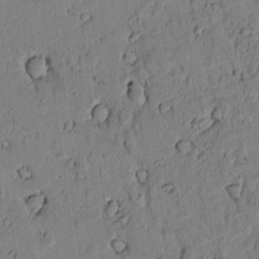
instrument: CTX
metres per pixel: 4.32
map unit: lAvf
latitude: 5.9906
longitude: 169.1053
